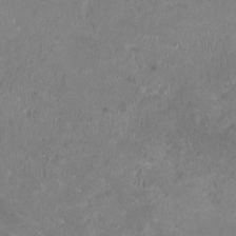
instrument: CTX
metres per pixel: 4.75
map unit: HNhu
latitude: -1.2376
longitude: -3.6316
